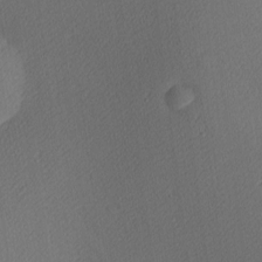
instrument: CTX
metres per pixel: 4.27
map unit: Nhu
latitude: 1.1970
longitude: -77.2348
